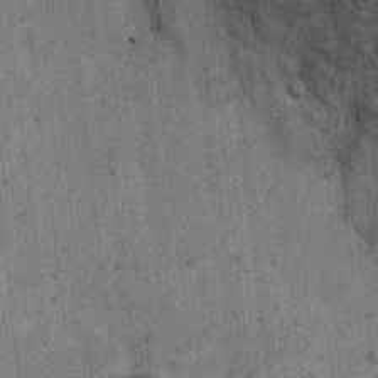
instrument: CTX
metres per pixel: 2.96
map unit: Ht
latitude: 8.2712
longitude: -36.8002
